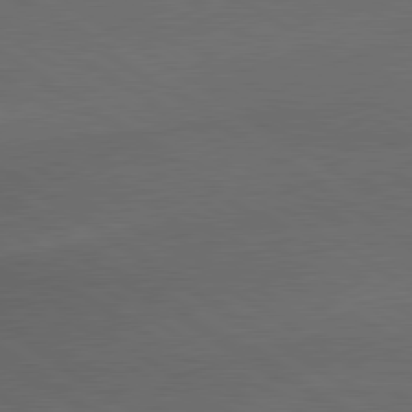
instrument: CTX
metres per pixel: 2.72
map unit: lApd
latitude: 79.8961
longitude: -177.9906
